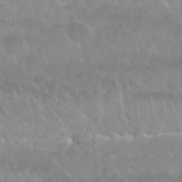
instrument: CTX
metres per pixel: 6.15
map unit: Nhu
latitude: 29.8583
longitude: -55.0269
